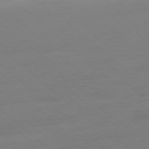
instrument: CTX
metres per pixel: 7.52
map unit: Ap
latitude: -78.3495
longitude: -57.2159
